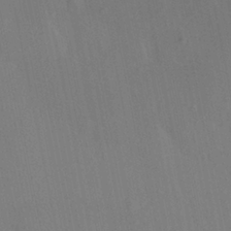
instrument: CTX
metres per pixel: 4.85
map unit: HNhu
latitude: 6.4034
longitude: 4.5384
